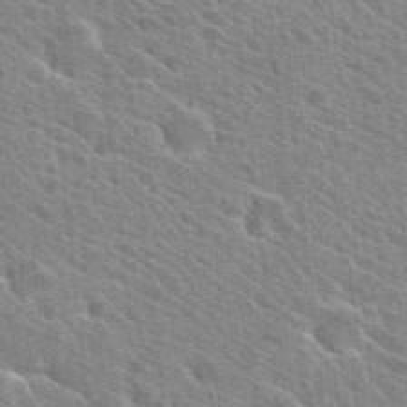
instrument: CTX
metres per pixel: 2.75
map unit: Hto
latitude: 25.6316
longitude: -36.6302
